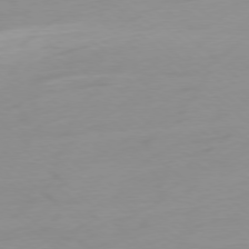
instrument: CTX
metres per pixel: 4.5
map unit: Ap
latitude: -78.1794
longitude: -67.2537
